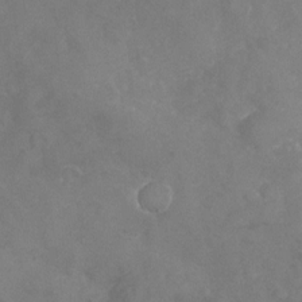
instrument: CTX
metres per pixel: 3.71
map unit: Nhu
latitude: -24.5951
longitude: -57.0836
